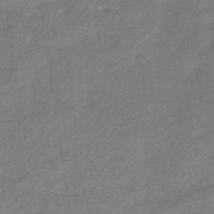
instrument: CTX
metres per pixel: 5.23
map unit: eHb
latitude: -40.5385
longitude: 83.5588
